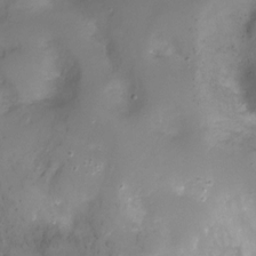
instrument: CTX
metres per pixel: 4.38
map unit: Ht
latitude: -8.5385
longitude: -29.8016
